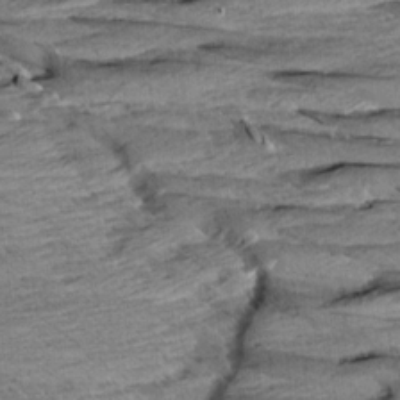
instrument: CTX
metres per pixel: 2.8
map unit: Aa
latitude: 8.6869
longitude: -138.8002
